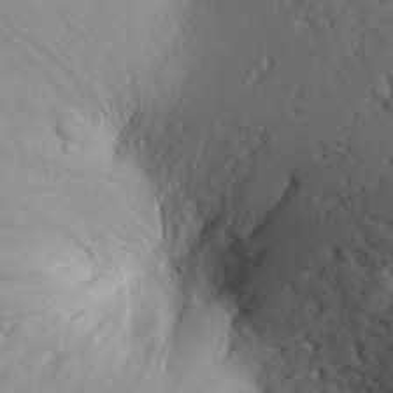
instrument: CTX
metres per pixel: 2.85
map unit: Aa
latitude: 17.4426
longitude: -143.9339
